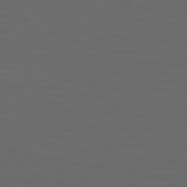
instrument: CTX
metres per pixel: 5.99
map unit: Hpe
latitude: 75.2726
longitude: -126.1389
